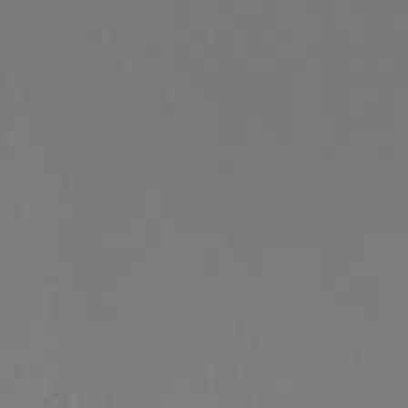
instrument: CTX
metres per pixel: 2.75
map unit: eHb
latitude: -30.3495
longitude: 64.6519
